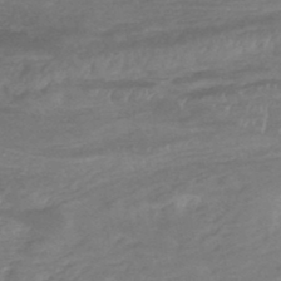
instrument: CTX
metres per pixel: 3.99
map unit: HNhu
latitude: -48.2173
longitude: 28.2173
